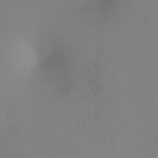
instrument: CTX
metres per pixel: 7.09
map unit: Ht
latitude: -4.4629
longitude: -27.7450
